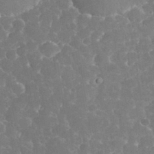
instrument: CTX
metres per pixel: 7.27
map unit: eHh
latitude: 33.7450
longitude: -63.5938
